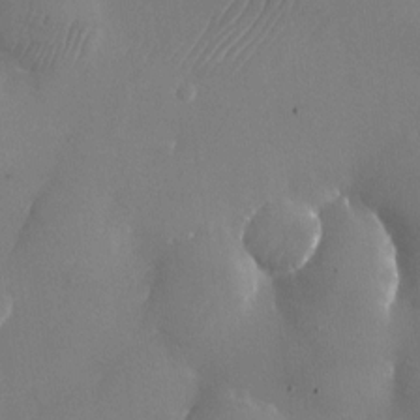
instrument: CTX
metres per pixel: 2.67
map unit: Nhu
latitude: -24.8975
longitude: -70.6301
